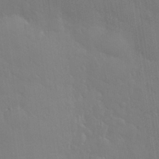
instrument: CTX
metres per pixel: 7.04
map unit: eHh
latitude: 33.2348
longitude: -60.3278
